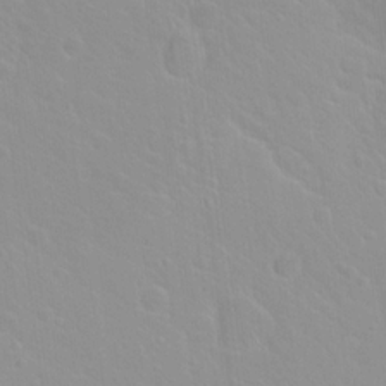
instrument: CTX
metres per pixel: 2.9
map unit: Hto
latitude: 20.3279
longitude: -33.5182
